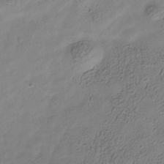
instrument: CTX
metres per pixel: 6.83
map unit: Hve
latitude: -34.3306
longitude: 89.5588
